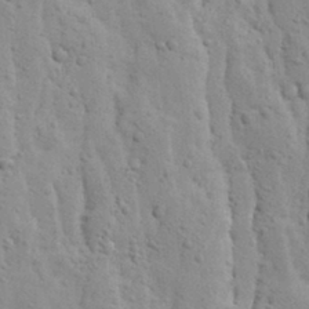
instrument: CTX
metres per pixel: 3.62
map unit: Ave
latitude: 13.7072
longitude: -132.6491
